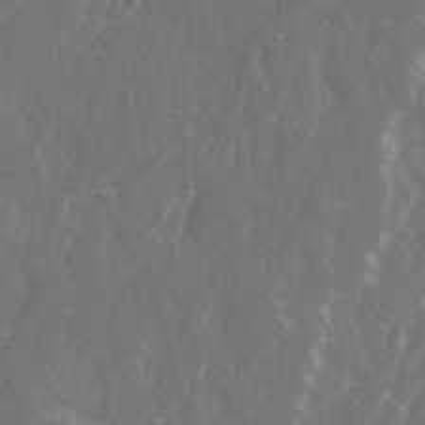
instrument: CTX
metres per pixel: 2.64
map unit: Ave
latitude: 21.1214
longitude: -131.9717
